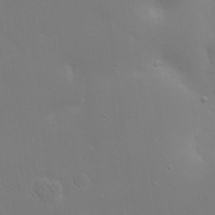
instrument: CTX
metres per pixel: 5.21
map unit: eHh
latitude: 24.1199
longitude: -65.5560
